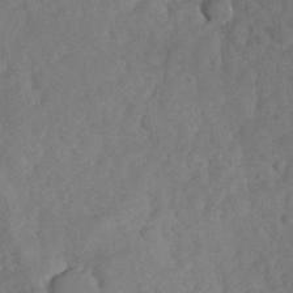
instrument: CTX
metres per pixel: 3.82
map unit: Nhu
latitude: -29.9745
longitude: -60.4412
